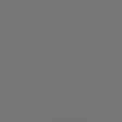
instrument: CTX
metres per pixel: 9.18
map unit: Hpe
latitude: 78.5546
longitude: 177.5588
